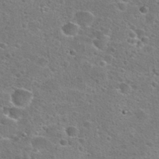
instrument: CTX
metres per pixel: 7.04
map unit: Hto
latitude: 24.0633
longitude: -47.1404
